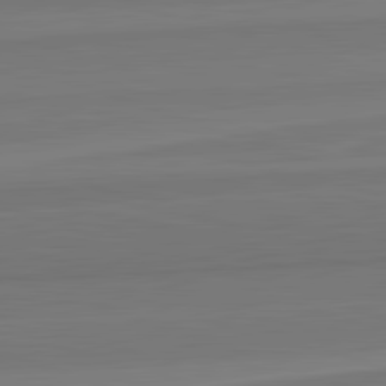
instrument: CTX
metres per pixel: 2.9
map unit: lApd
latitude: 82.6301
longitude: 169.0486
